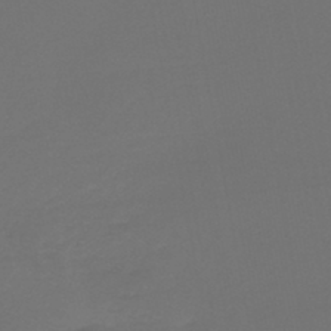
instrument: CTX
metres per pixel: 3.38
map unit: lHb
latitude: -43.8800
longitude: 63.5210
